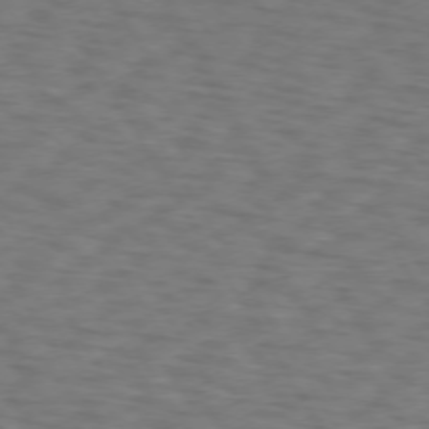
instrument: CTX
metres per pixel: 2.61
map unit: lApd
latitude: 72.8947
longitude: -74.1011
